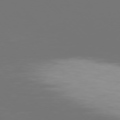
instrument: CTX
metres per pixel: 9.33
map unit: Hpe
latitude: 76.0444
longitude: -143.8583
